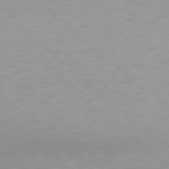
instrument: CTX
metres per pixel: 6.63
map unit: Hpe
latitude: 78.5924
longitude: -171.8583
